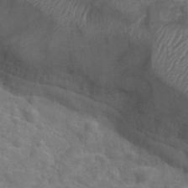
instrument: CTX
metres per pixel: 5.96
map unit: Hto
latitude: 35.0269
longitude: -51.4993
